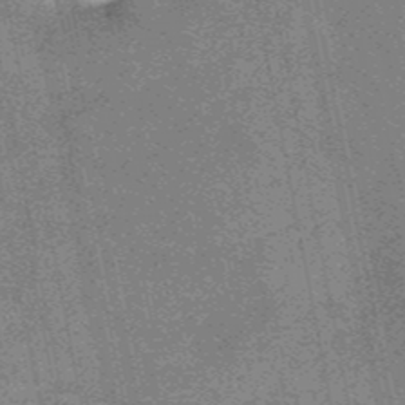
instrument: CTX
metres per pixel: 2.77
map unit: HNb
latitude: -53.1053
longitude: -49.4237
